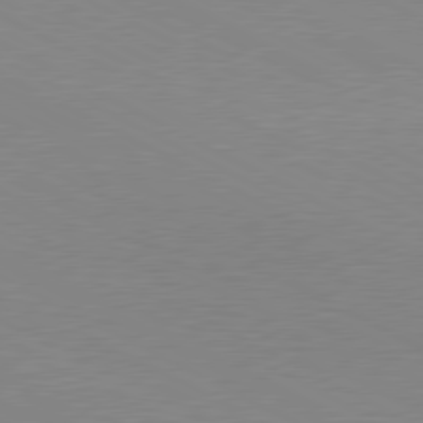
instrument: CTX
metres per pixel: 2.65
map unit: lApd
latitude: 80.0633
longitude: -127.1781
